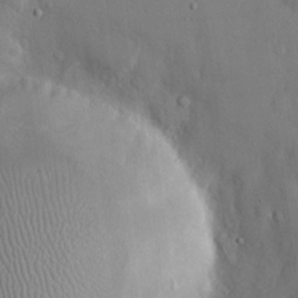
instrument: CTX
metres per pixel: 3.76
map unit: eHh
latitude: 14.9892
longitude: -70.8947
